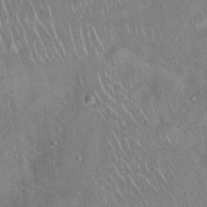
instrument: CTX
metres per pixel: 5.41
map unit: Hto
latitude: 18.1011
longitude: -52.4412
